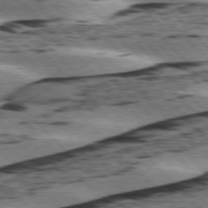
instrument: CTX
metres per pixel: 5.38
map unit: lApd
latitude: 76.1200
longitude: -78.6680
